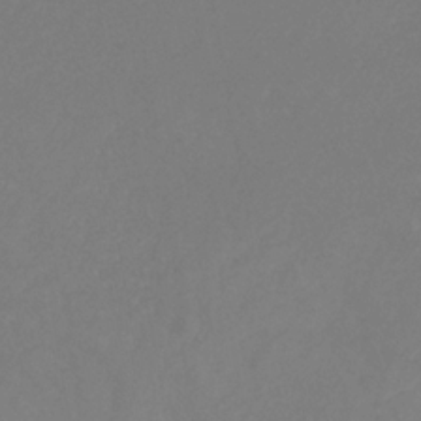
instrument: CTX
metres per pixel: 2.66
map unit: eHb
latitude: -31.0108
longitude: 66.3873
